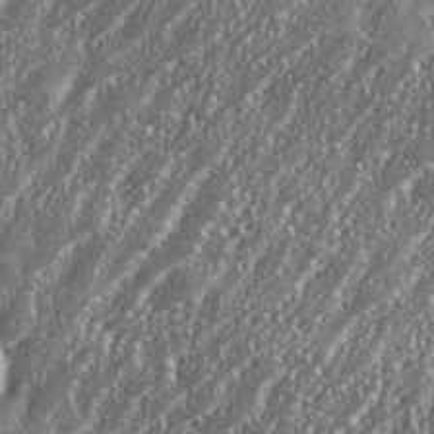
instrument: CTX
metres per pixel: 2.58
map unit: eHh
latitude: 35.6127
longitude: -132.1578
